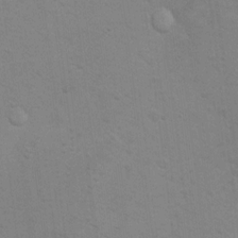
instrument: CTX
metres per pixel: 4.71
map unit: Hto
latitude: 11.2726
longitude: -35.8772
